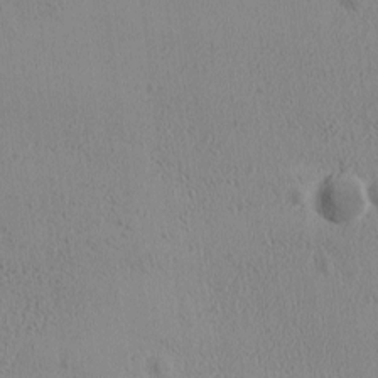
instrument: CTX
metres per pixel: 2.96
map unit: Ave
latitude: -9.2376
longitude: -122.0444
